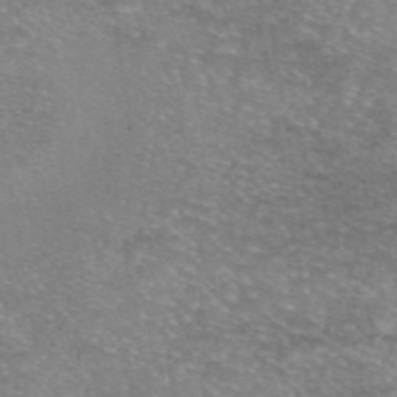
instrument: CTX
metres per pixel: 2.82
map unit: eAb
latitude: 45.7260
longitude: 102.9542
